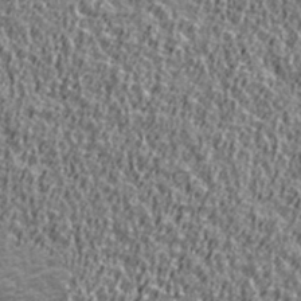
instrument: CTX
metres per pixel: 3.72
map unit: Ave
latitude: 41.7638
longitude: -112.4979
